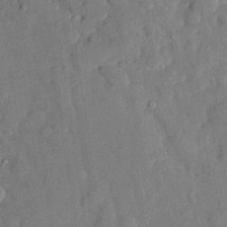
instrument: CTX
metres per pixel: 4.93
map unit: eHh
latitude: 27.8206
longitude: -77.3859
